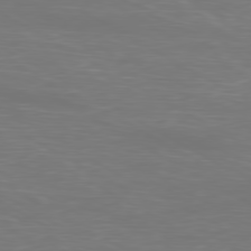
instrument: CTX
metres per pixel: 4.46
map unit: Ap
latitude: -80.4440
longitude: -60.1011
